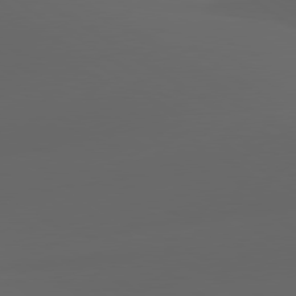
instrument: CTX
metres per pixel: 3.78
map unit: lApd
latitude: 80.0255
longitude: -94.2523
